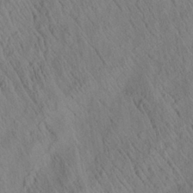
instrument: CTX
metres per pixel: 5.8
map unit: Aa
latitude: 26.8002
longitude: -141.9150
